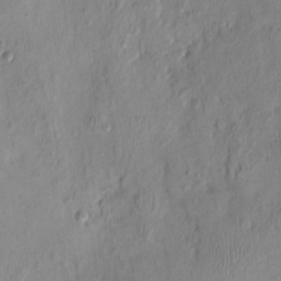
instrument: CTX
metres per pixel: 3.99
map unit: Nhu
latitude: -0.3307
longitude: -15.4049
